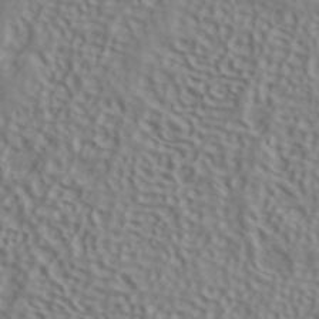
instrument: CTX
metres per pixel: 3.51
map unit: ANa
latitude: 40.7813
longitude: 53.5966
